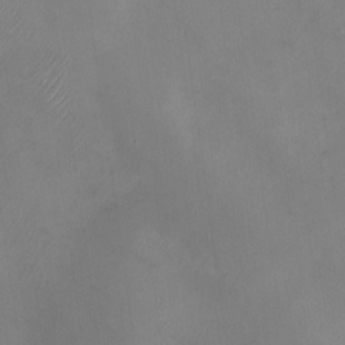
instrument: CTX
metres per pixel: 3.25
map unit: Nhu
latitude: -28.4251
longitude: -63.3860
